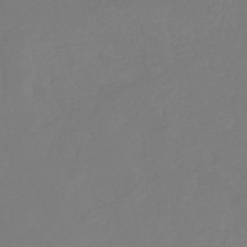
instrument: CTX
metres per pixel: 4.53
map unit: eHb
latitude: -30.1417
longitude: 66.4251
